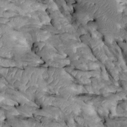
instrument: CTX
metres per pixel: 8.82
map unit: Htu
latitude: -0.6330
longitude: 148.3496
